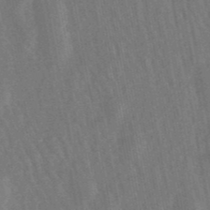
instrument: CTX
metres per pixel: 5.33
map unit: lHb
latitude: -49.5210
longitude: 71.6911
